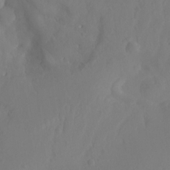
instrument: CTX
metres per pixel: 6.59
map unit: Aa
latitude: -13.0864
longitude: -67.7260
